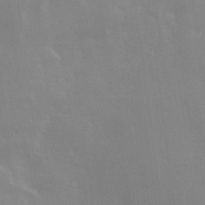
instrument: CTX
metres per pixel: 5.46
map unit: Ave
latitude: 13.6883
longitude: -103.7827
